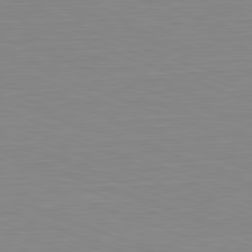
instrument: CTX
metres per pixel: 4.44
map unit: Hpe
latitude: -82.1228
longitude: 9.7289
